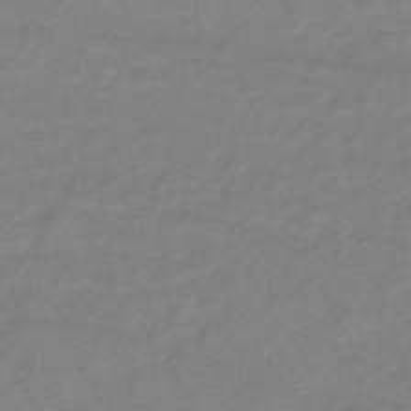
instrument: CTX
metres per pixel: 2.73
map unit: lHb
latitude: -34.8786
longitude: 72.4440
